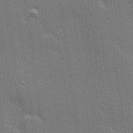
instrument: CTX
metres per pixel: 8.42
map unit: Hve
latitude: 28.1955
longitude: -92.9702
